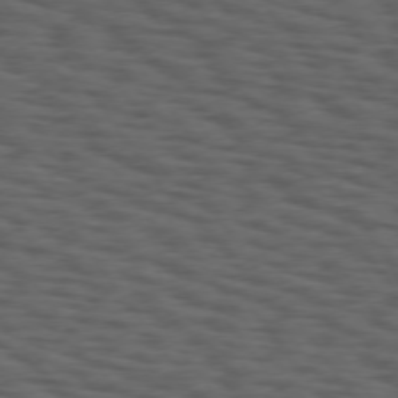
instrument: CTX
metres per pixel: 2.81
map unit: Hpe
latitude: 74.7057
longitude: -132.8947
